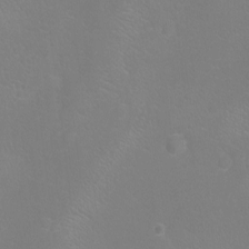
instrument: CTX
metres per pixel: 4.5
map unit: Ht
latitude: -8.2550
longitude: -20.6680
